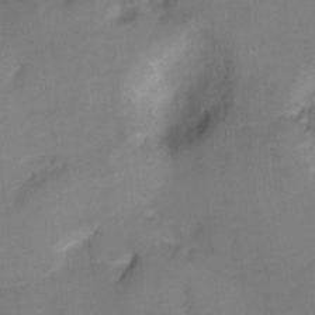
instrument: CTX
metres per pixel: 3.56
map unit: Hto
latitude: 4.7246
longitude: -31.9339
